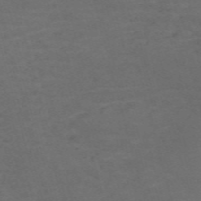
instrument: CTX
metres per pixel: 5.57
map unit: Nve
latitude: -59.4454
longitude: 59.3698
